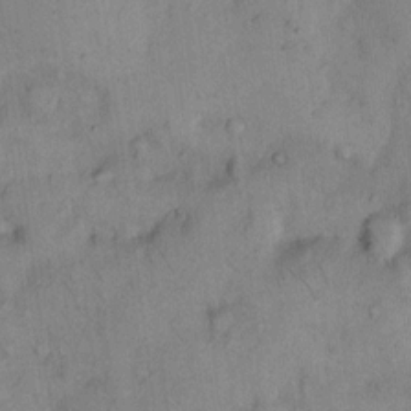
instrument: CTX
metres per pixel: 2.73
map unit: Hto
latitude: 12.3656
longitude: -60.9891
